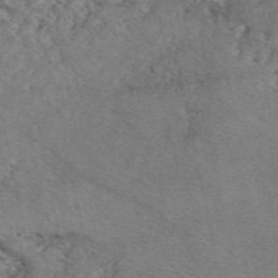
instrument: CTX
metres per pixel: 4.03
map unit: eAb
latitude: 48.9136
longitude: 113.5966
